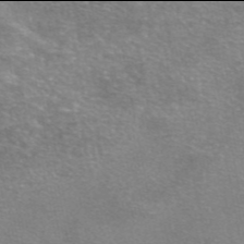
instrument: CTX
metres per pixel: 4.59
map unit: eAb
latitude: 45.9906
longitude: 102.2928
